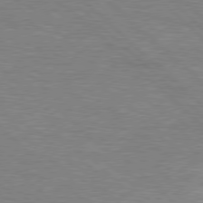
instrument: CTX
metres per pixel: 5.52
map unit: Hpe
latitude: 77.5371
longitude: -152.1956
